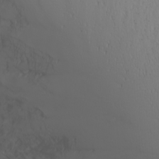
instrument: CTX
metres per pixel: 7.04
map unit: Nhu
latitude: -4.3873
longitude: -89.9151
